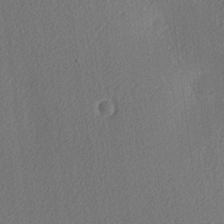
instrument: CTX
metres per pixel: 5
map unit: lAa
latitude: -9.7855
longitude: -127.5371
